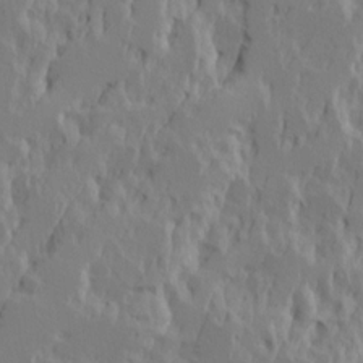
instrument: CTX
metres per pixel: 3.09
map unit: Ave
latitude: 15.4805
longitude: -137.6694
